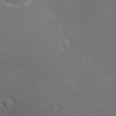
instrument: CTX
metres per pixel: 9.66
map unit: eHh
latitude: -10.8030
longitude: -64.4601
